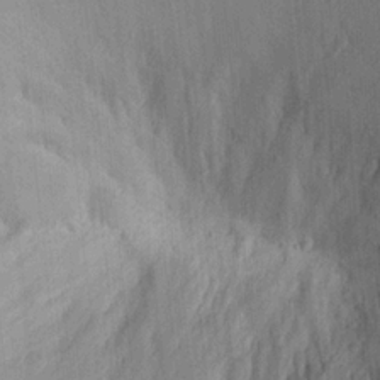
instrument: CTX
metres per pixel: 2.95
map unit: lAa
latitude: 21.2726
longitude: -139.1025
